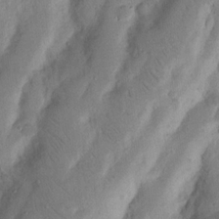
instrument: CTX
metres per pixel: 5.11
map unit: Nhu
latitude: 15.9151
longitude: -74.7057
